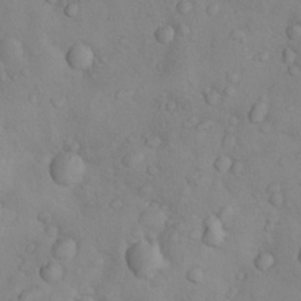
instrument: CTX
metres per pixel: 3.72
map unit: Nhu
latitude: 10.9892
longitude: -26.1200
